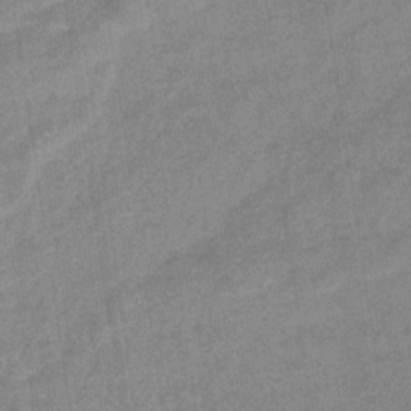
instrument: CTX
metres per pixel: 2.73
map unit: eHb
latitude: -33.8612
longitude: 72.9353
